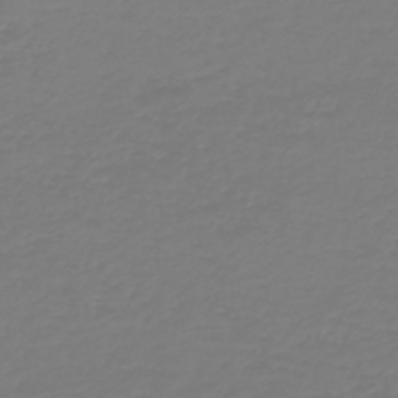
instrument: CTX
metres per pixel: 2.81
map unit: HNb
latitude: -46.5384
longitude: 54.8030
